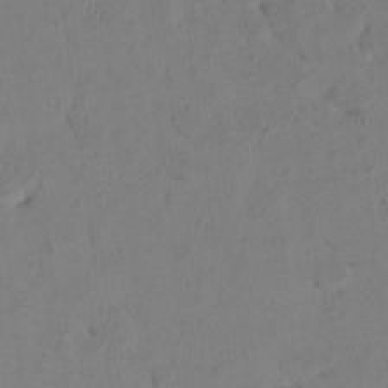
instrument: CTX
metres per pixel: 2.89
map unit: HNhu
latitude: 9.5749
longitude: 15.3510
